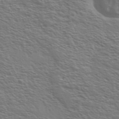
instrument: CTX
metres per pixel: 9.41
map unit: Ave
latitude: 37.8206
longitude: -109.4048
